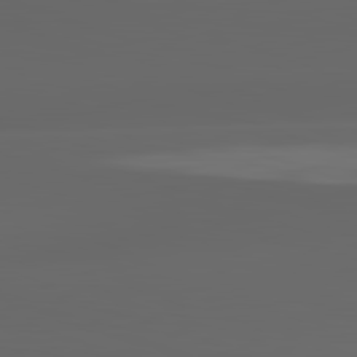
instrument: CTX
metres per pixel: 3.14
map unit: lApd
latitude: 82.8946
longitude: -135.3670
